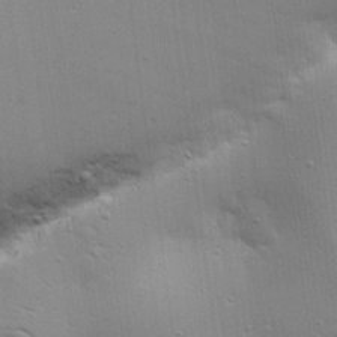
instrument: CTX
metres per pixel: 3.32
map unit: Aa
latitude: 18.8569
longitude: -141.8205
